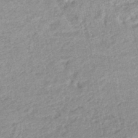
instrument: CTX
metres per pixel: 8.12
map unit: HNhu
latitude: -47.8044
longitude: 102.4251
